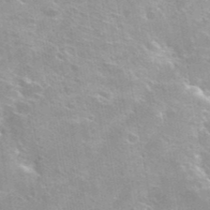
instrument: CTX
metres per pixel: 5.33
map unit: Hto
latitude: 32.1578
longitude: -41.1592
